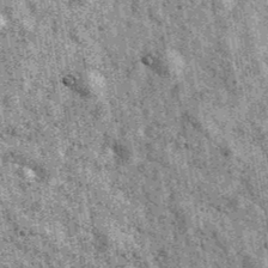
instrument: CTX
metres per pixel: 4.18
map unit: Ave
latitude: 40.2334
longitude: -106.7435
